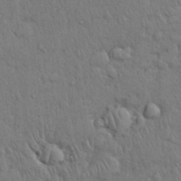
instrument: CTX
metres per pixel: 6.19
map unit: Nhu
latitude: 28.4601
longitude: -68.5546
